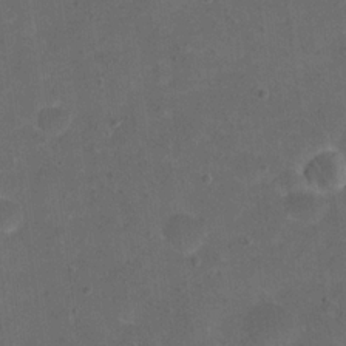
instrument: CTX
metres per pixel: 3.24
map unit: eHh
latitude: 19.8583
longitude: -63.7072
